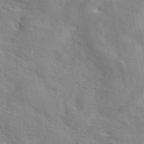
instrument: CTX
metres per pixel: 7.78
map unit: eAb
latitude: 44.3089
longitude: 113.1998
